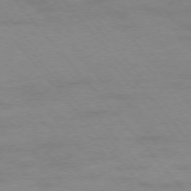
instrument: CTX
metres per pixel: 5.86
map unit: Ap
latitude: -76.5763
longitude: -84.3845
